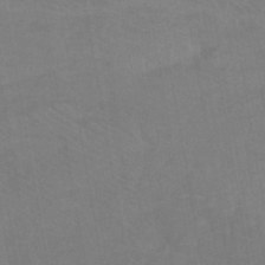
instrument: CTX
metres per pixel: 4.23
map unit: eHb
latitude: -43.4832
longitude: 87.5966
